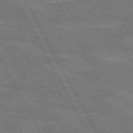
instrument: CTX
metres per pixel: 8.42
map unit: lApd
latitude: 71.7638
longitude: -54.9325
